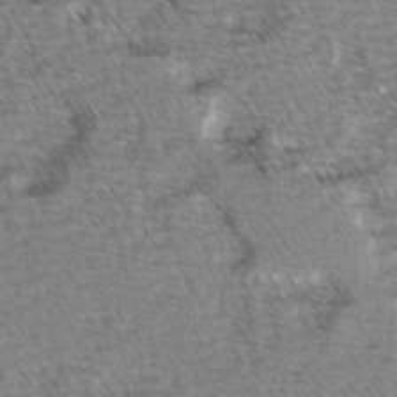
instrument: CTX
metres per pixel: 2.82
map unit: lAvf
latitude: -2.2172
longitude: -113.0458
